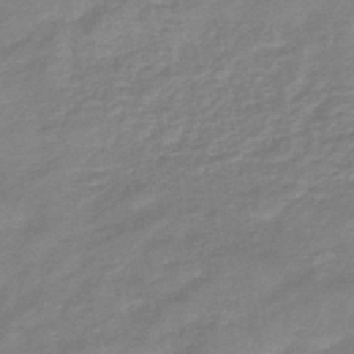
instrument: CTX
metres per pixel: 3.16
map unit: eHb
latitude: -45.0298
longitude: 81.8612
